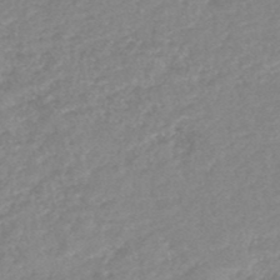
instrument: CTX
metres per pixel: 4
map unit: HNb
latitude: -48.3118
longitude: 57.7100
